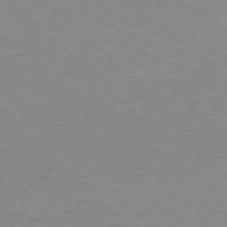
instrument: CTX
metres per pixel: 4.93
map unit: Hpe
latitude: 77.0836
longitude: -152.0255
